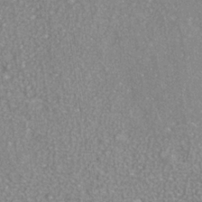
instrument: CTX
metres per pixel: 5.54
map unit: ANa
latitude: -36.4818
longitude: 94.7463
